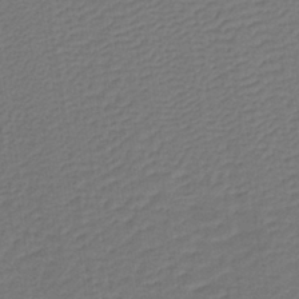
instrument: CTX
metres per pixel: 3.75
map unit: lHb
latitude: -38.2551
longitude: 56.3306
